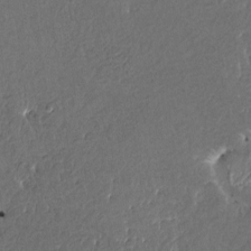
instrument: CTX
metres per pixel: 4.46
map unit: HNhu
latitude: 4.4790
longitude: 8.0661
